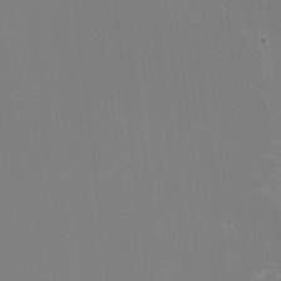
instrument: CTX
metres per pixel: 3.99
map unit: HNhu
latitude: -1.8990
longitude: -5.1970
